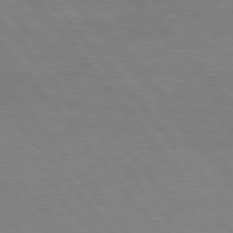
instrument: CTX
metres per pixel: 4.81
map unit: Hpe
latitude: 75.4615
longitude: -141.8394
